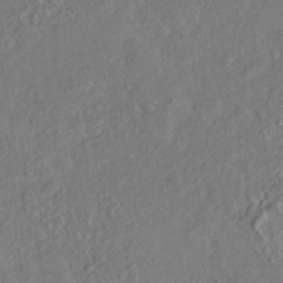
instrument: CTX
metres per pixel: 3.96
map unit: HNhu
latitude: -39.3132
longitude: 107.7289
